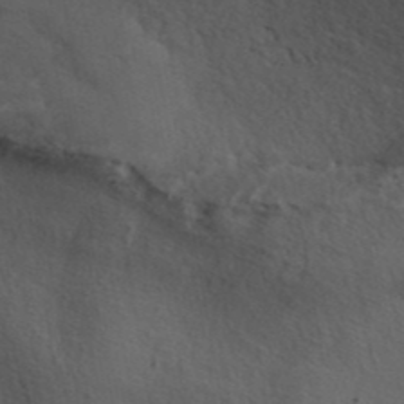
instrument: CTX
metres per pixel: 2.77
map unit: ANa
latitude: 41.9150
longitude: 55.4077
